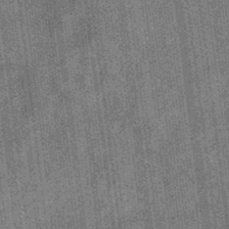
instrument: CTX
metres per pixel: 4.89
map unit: eHb
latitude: -32.8597
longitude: 74.0661
